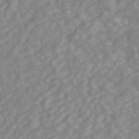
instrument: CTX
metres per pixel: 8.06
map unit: ANa
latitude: 46.0822
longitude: 24.0283
